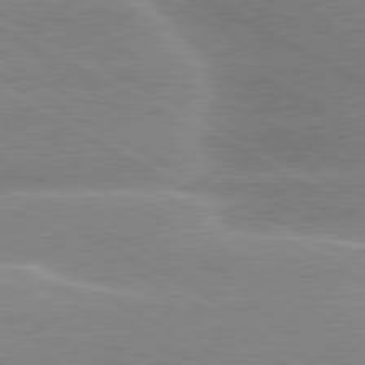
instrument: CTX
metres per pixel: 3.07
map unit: lApd
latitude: 80.2333
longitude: -135.4426
